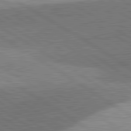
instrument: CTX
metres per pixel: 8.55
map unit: lApd
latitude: 81.6883
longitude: 140.3117
